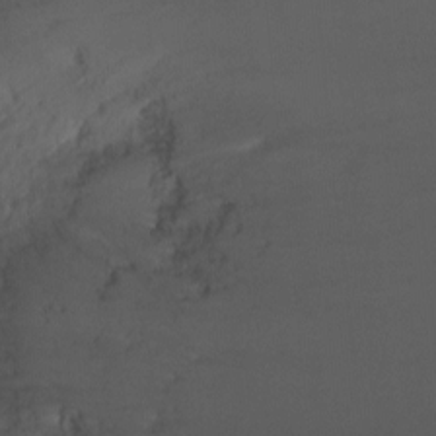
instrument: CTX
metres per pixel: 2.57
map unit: Ht
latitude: -2.4628
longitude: -18.9324
